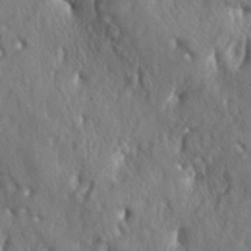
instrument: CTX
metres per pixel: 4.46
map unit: lAa
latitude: -5.3698
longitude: -124.4601
